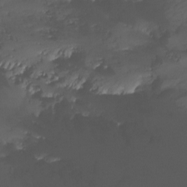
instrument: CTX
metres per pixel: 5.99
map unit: Nhu
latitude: -12.5007
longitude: -50.6112
